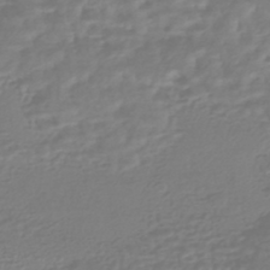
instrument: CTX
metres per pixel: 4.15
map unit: HNhu
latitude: -45.6533
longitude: 98.8219
